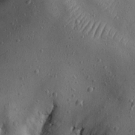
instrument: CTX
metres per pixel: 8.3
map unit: eHh
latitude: 23.1970
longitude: -67.3859
